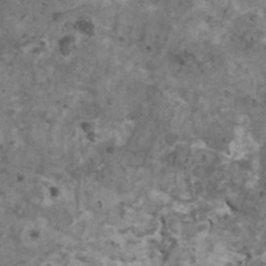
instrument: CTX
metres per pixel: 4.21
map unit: HNhu
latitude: 1.8961
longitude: 4.0472
